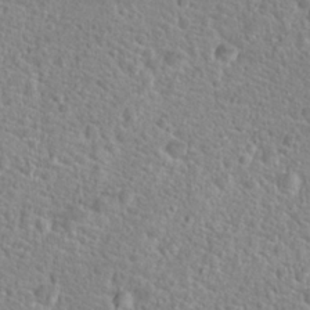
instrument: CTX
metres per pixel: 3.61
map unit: Hto
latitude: 24.3089
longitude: -48.8002
